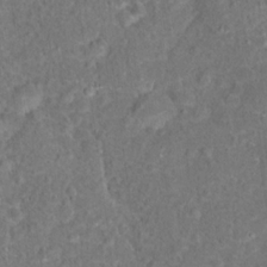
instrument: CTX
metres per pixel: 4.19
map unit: Hto
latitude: 17.5182
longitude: -42.4412
